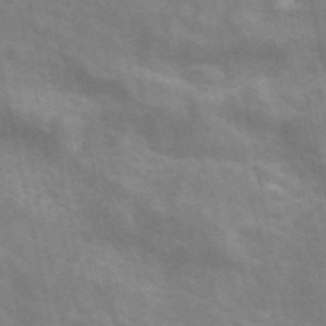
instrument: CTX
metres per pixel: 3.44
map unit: ANa
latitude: 46.1011
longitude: 25.5588
